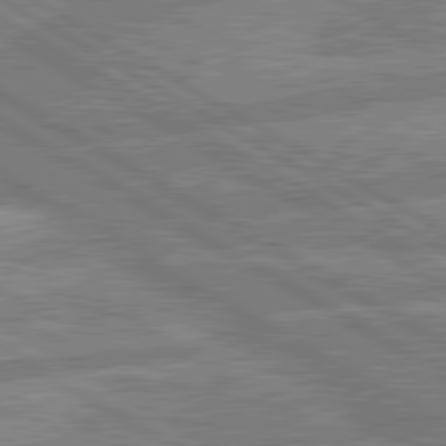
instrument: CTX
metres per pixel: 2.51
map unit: lApd
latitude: 80.6301
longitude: -170.3845
